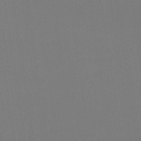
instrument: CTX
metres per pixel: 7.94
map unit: eHb
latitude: -49.6911
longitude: 67.6344
